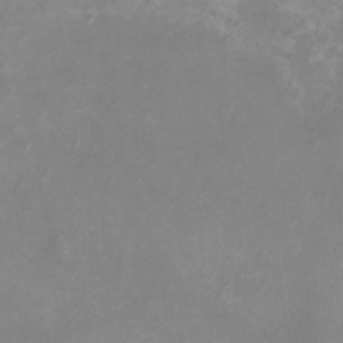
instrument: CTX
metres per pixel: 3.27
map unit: eHh
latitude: -6.8975
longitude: -77.9150
